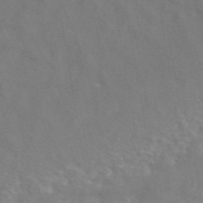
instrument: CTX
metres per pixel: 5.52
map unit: ANa
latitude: 45.1025
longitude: 28.6896
